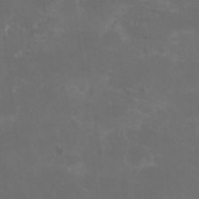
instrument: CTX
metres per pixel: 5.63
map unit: HNhu
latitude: 0.8947
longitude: -2.1200
